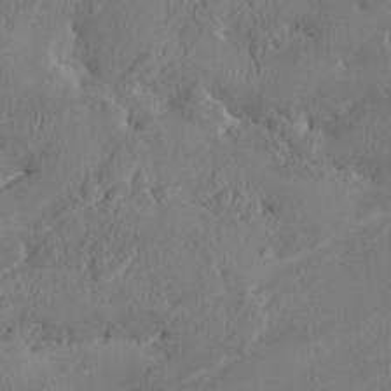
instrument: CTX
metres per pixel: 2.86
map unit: HNhu
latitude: 3.0647
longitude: -6.6113
